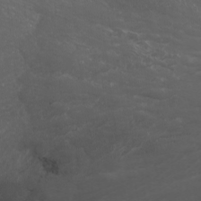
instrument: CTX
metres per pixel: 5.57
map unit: Nhu
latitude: -0.8408
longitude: -78.3279
